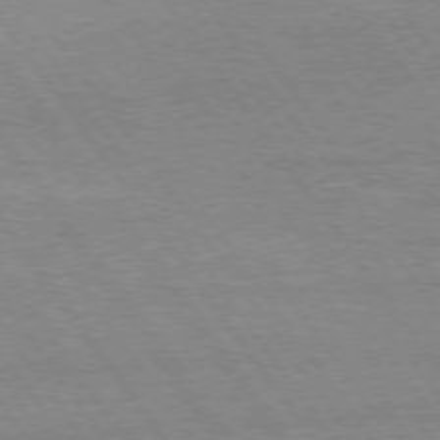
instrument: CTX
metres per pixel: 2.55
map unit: Hpe
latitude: 75.2537
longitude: -142.5924
